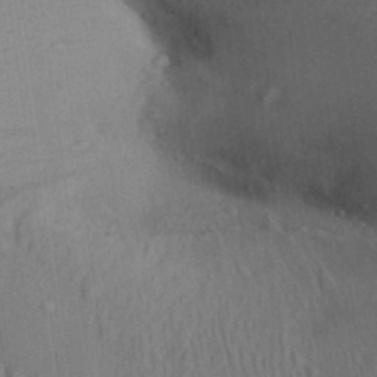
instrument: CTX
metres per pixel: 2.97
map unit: Aa
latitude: 28.8758
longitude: -137.3860
